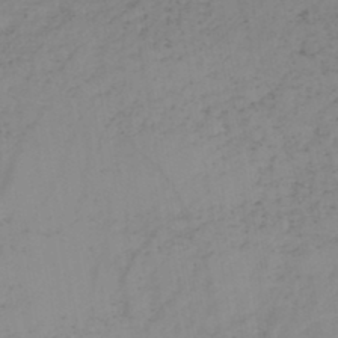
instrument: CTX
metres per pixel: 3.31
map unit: HNb
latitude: -44.5952
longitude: -43.8772
